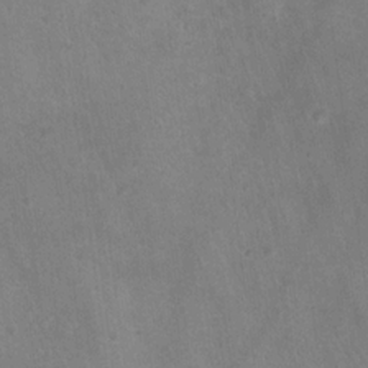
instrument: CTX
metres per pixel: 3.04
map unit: Hto
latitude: 17.8394
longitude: -38.9136
